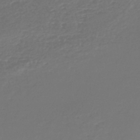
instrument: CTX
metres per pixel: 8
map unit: lHb
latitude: -43.7099
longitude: 70.1039
